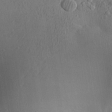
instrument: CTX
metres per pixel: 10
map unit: Aa
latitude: 25.3481
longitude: -143.8961
